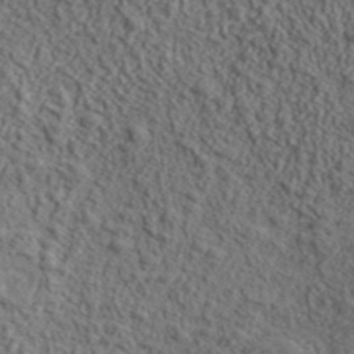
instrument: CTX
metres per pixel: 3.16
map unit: ANa
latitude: 42.5357
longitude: -87.8016
